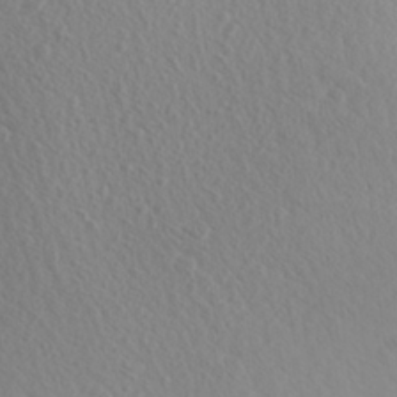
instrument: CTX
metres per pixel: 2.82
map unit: Aa
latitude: 27.6505
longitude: -144.6868
